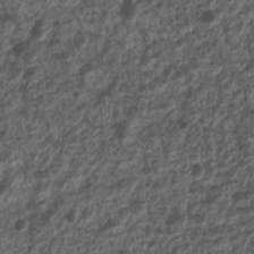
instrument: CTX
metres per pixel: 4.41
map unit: Nhu
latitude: 7.8394
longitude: -21.8394
